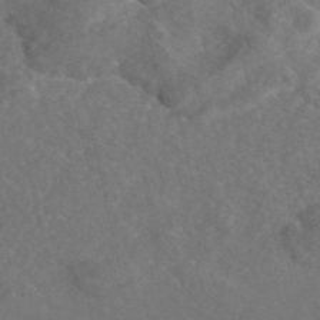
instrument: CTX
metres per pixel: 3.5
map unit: eAb
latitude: 46.6113
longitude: 112.5763
